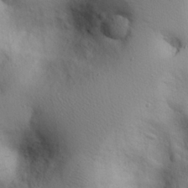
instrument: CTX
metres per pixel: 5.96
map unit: eHh
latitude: 26.5735
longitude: -75.4804
